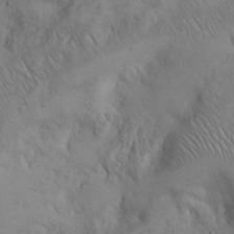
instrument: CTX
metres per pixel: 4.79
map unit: Hto
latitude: 14.0255
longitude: -59.7828
